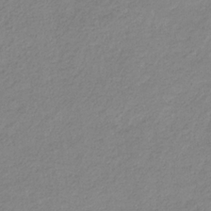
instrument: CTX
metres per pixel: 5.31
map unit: eHb
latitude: -31.7855
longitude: 68.1794
